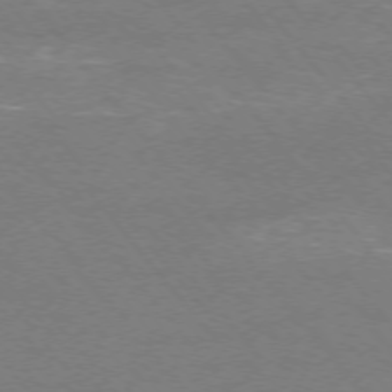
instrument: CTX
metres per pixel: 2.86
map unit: Ap
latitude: -75.8990
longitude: -74.5546
